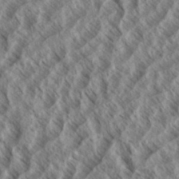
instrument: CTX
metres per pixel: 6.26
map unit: eHh
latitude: 34.3845
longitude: -139.3859
